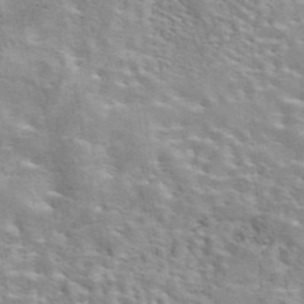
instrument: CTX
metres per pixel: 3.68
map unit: eAb
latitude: 44.0822
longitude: 110.3117
